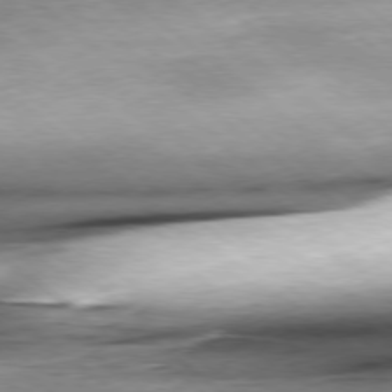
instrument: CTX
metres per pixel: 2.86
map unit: Hpe
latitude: -79.1053
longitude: 11.1620
